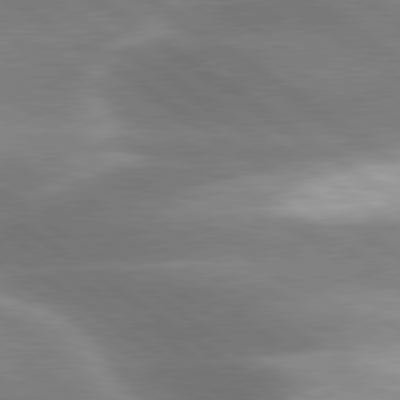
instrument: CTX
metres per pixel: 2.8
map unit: lApd
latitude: 80.2333
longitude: -119.9150
